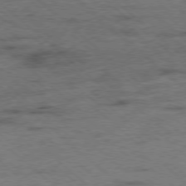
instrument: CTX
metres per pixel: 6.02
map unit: Ap
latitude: -78.3684
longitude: -50.6301
